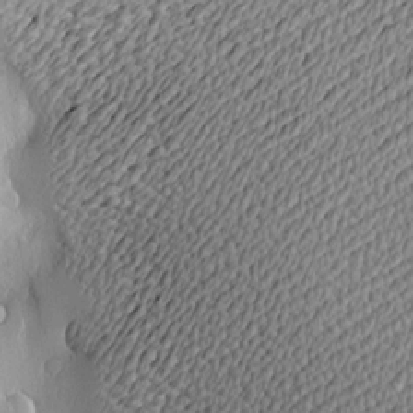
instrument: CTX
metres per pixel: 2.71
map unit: Nve
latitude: -8.9164
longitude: 173.5210
